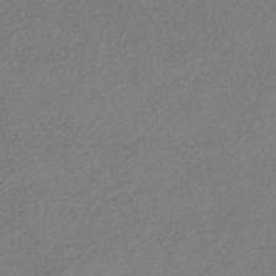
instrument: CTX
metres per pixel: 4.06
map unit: HNhu
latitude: -42.4251
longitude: 97.1242
